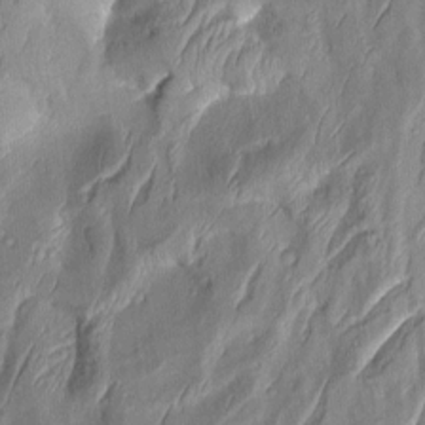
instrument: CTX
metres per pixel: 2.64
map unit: Aa
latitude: 8.9892
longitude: -131.3671
